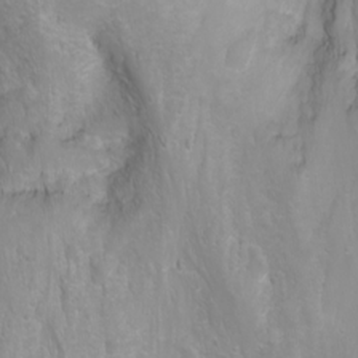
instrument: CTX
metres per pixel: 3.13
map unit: Nhu
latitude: -0.3307
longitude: -77.8205
